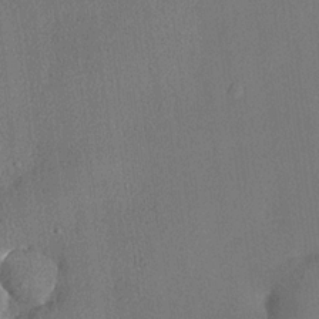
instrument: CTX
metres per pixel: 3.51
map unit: lHvf
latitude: 21.1781
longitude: 140.8975
